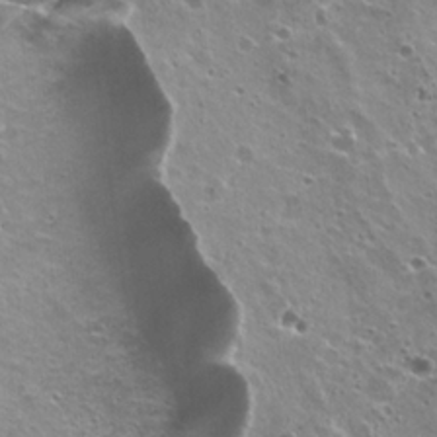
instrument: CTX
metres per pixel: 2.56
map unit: Hto
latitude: 22.3656
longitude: -31.7072
